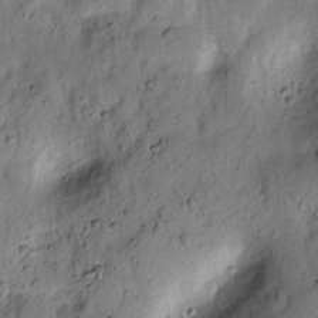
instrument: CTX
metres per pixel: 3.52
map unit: lAvf
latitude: 8.0255
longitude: 165.1054
